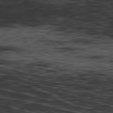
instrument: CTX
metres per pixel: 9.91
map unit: Hpe
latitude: -79.0864
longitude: 13.5021
